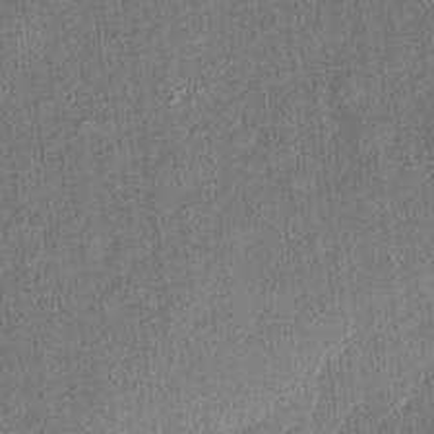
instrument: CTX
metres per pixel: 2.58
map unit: eHh
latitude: 4.8569
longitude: -74.5735
